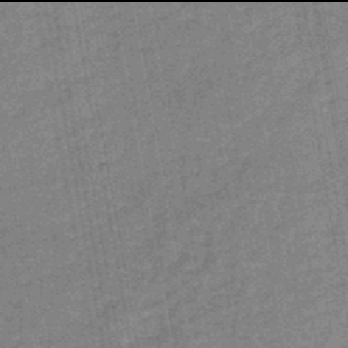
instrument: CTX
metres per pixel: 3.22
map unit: HNb
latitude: -46.0094
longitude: -36.7246
